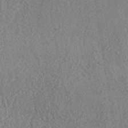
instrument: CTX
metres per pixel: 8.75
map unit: ANa
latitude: 35.5560
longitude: 14.8408
